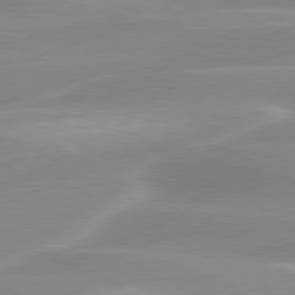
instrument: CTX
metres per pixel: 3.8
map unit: lApd
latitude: 79.8961
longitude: -115.4804
